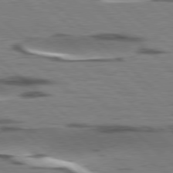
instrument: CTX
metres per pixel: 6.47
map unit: lApd
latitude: 78.4223
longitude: -49.0458
